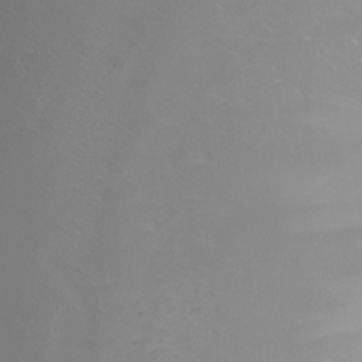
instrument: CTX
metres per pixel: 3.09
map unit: Nhu
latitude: -5.9556
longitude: -91.3482
